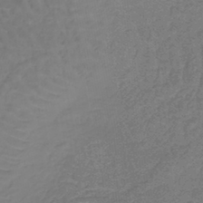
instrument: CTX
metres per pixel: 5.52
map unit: lHb
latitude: -43.3509
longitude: 66.3117
